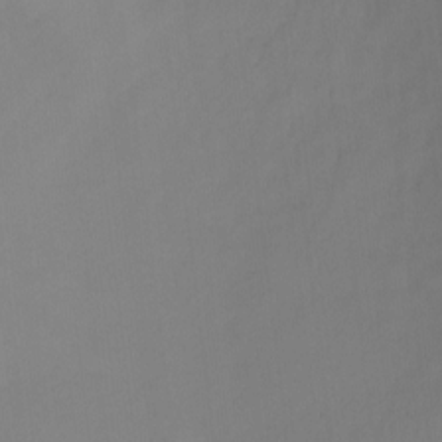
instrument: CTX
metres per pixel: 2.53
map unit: Ht
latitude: -3.4832
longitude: -27.8395
